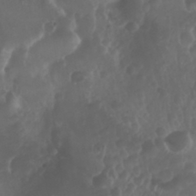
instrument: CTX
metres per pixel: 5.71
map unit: Nhu
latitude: 29.2348
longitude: -56.5923
